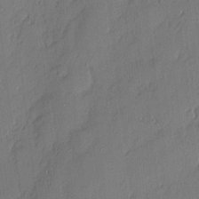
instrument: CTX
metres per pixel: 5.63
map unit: Nhu
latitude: 3.4615
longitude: -76.3089
